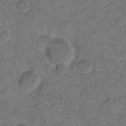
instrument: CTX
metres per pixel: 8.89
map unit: eHh
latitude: 12.4979
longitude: -65.7450
